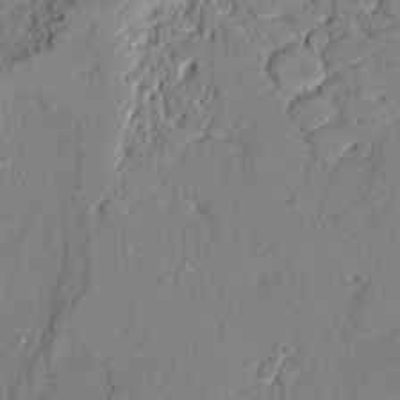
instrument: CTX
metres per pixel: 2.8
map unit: Ave
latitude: 21.7261
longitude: -128.4223
